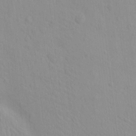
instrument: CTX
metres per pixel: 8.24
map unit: eHh
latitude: -1.8045
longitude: 19.1809
